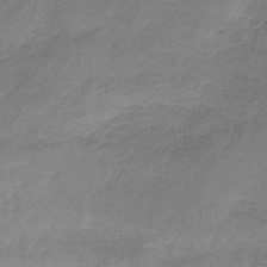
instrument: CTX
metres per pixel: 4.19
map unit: HNb
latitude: -33.4833
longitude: 59.0864
